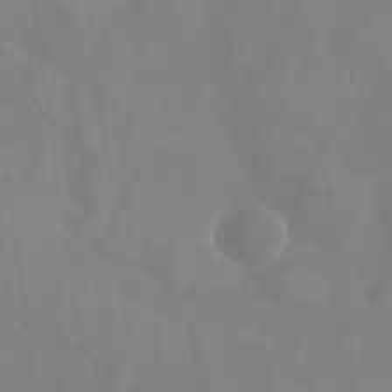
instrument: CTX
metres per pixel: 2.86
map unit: HNhu
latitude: -24.2928
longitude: 51.2187
